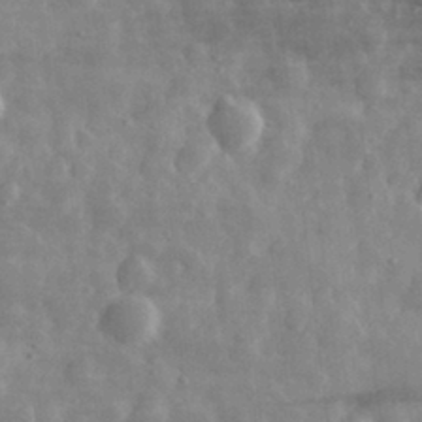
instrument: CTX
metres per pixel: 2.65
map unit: eHh
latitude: 31.6505
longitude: -71.9906
